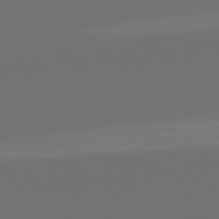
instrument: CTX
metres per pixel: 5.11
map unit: lApd
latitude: 82.1577
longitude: 155.5399
